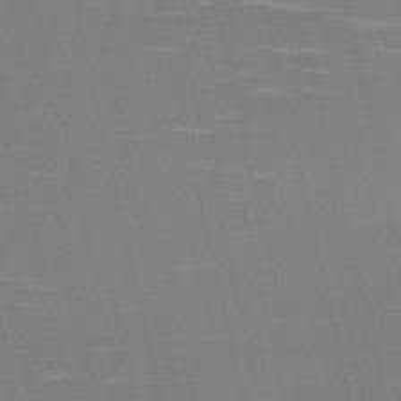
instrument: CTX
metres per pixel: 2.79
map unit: HNb
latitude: -51.0486
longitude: -45.3859
